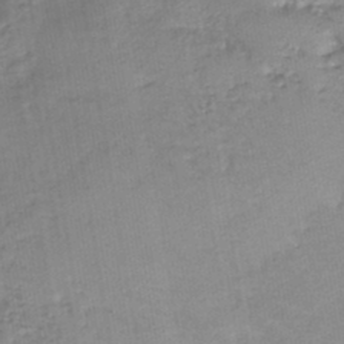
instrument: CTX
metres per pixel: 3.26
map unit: eHb
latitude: -43.7666
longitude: 81.7289
